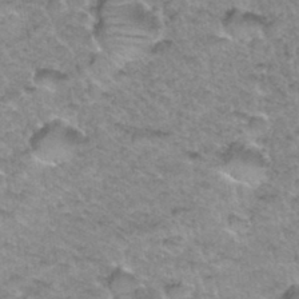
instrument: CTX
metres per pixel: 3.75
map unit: Hto
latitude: 34.8380
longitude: -48.7246
